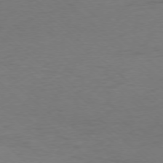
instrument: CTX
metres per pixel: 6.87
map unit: Ap
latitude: -76.6330
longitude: -77.0458
